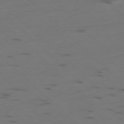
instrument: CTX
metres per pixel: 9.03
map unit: Ap
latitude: -78.3306
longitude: -62.0822
